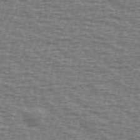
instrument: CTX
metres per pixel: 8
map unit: Ave
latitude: 38.5357
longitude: -113.6505
